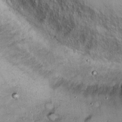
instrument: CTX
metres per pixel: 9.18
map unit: Hto
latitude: 15.2159
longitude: -57.2914
